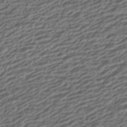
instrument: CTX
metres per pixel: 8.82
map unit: HNhu
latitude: -43.0108
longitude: 105.2187
